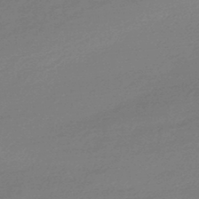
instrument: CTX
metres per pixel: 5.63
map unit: HNhu
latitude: -45.2187
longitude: 93.7478
